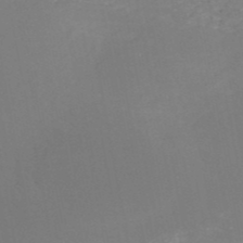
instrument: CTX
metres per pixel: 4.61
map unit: HNb
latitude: -50.8030
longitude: -52.1011
